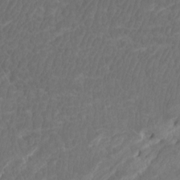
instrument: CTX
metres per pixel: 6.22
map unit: Htu
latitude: -8.6140
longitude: -64.6490
